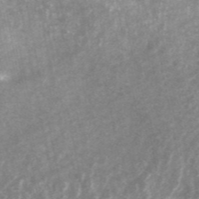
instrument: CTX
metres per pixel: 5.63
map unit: ANa
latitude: 44.9702
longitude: 29.8422
